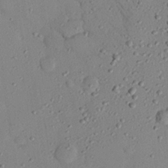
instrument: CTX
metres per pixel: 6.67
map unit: eHh
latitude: 25.4993
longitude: -77.2348
